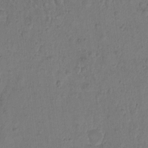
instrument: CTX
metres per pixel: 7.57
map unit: Hto
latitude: 9.6694
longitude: -60.8380
